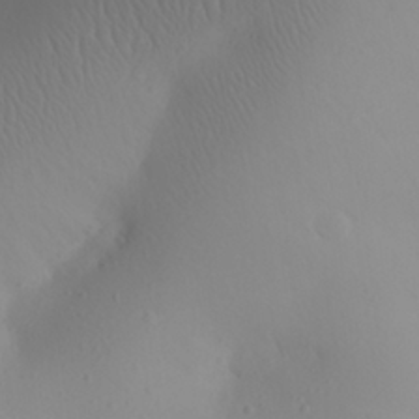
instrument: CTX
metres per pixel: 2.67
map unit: Aa
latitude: 27.6505
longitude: -147.1026
